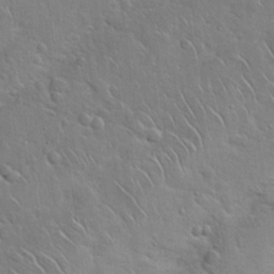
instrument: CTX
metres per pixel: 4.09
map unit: Hto
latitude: 20.1011
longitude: -49.6316
